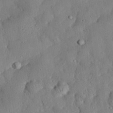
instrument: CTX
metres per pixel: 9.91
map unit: eHh
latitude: 33.0458
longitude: -75.1970
